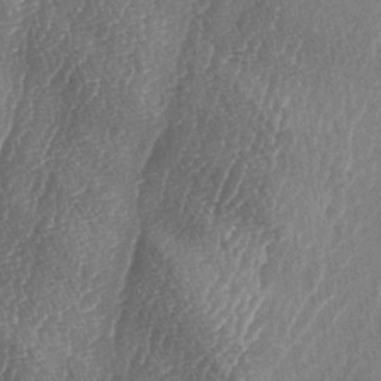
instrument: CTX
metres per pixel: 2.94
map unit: lAa
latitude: -5.3320
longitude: -129.4426
